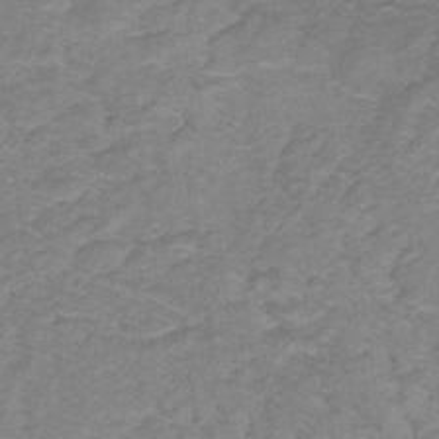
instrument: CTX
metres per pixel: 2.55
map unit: eHb
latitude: -32.1228
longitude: 67.0108
